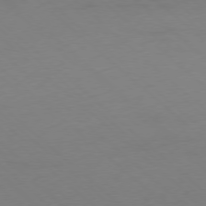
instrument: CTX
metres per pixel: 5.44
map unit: Ap
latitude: -78.1416
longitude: -57.3292
